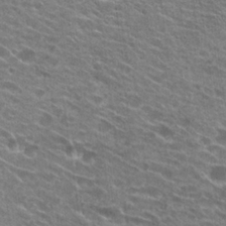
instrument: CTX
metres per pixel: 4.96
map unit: Hto
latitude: 24.8380
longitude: -42.4790
